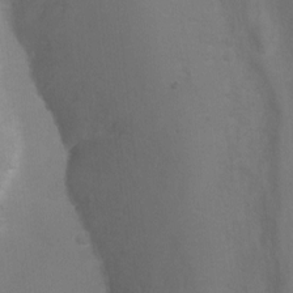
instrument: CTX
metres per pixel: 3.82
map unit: Ht
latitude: 1.4237
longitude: -35.6882
